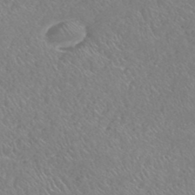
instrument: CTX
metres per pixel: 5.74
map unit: HNhu
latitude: -48.1228
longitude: 29.5399
